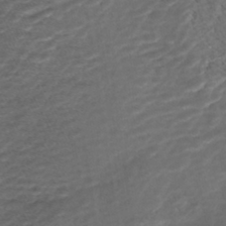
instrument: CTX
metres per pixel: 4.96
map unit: ANa
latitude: -41.7100
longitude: 104.4440
